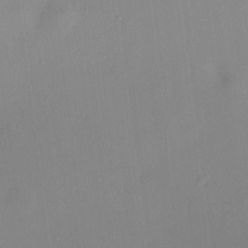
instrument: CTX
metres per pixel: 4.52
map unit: HNhu
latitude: 8.0444
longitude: 7.8800
